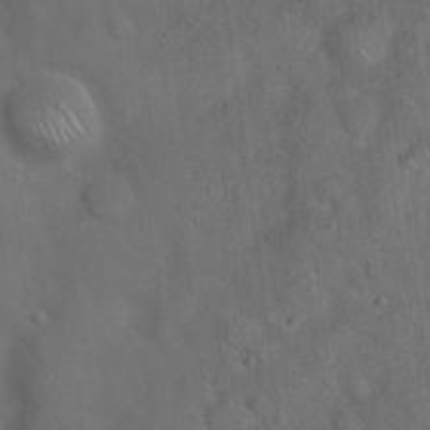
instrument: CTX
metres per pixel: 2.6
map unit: Hto
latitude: 18.1011
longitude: -53.0459
